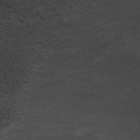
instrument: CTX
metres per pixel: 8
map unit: ANa
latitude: 49.0458
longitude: -73.0270
